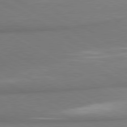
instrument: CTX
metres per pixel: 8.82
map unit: lApd
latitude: 80.1389
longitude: 176.8597
